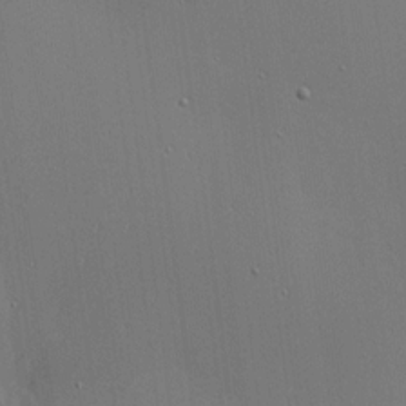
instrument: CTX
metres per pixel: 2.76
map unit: lHvf
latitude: 17.8961
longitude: -117.1025
